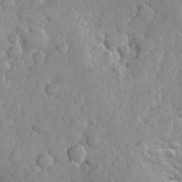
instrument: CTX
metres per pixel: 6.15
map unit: Hve
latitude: 24.1766
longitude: 148.8408
